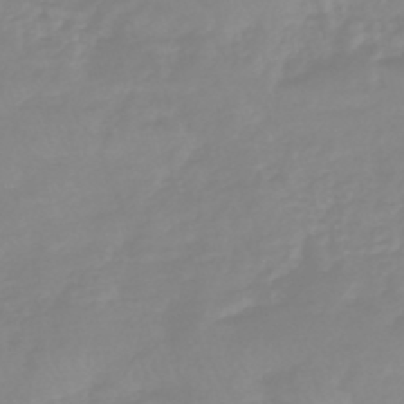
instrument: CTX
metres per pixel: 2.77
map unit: eHb
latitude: -45.2943
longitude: 82.4062
